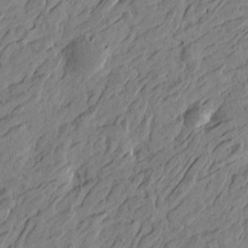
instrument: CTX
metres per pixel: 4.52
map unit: Htu
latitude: -4.8975
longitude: -179.0837
